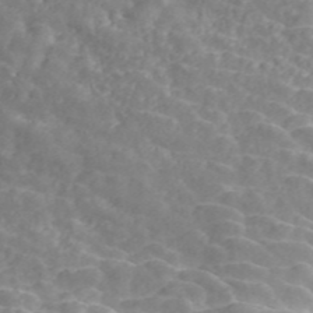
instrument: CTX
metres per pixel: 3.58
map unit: ANa
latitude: 46.3090
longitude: 23.4455
